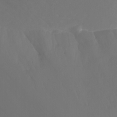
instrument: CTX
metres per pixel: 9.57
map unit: Ht
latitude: -3.5399
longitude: -62.3279
